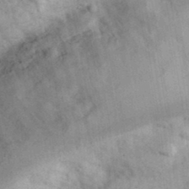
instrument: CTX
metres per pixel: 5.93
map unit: eHh
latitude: 35.2726
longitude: -68.5735
